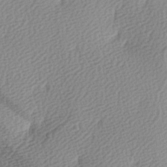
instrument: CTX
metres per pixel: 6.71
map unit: lAa
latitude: -5.0864
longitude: -121.2537
